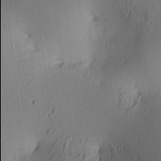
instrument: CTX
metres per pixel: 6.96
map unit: lAa
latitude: 5.9906
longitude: -113.9906
